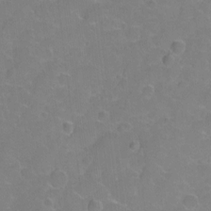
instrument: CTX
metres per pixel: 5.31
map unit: Hto
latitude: 2.7813
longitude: -33.2159
